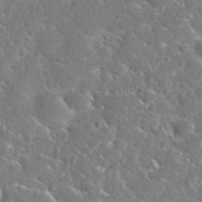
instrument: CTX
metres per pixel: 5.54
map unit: Nhu
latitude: 29.2348
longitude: -52.0633
